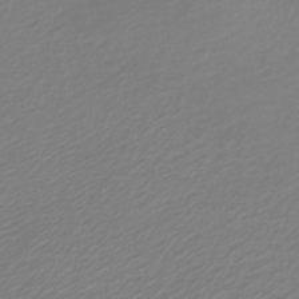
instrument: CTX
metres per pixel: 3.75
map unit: lHb
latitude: -40.9919
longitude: 72.2550
